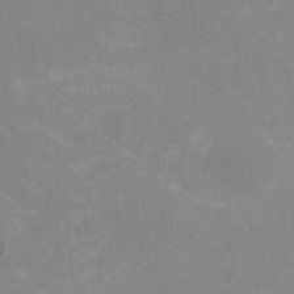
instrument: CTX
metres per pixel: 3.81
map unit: HNhu
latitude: -1.8612
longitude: -3.6694
